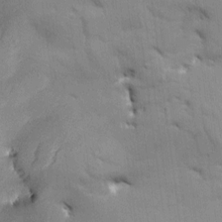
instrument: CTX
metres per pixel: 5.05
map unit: Aa
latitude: 8.4223
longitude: -142.1956
